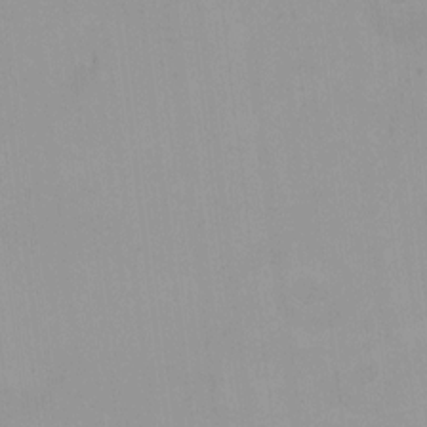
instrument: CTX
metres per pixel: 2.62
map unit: HNhu
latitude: 5.7827
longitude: 8.5196
